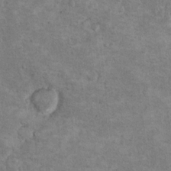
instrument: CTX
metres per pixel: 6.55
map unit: Hto
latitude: 10.2523
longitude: -36.1955
